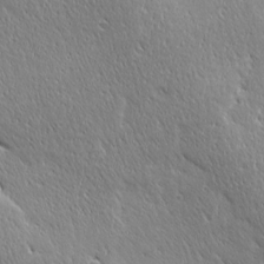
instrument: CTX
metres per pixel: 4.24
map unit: Ave
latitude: 20.4412
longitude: -136.9514
